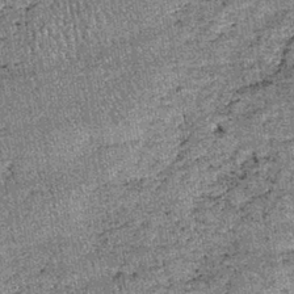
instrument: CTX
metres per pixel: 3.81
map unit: lHb
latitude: -38.9919
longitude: 67.2943
